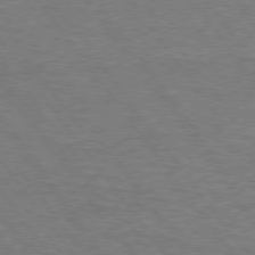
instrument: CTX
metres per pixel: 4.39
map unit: Hpe
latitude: 75.0270
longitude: -150.7813
